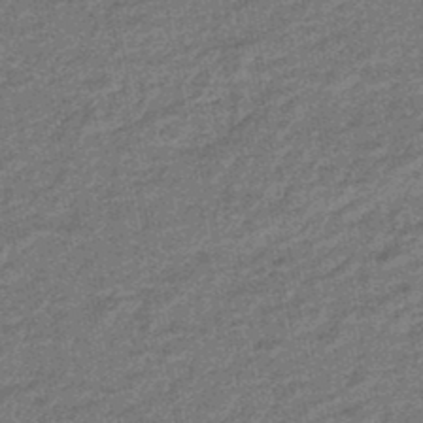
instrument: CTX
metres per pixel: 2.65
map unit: eHb
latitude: -45.8611
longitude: 89.3509
